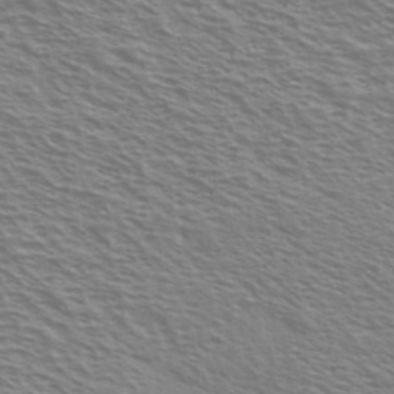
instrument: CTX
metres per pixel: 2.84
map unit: Ave
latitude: 37.3671
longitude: -110.8569
